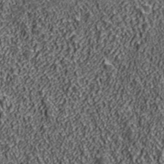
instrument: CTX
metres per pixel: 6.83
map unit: ANa
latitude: 42.7624
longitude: -89.1781
